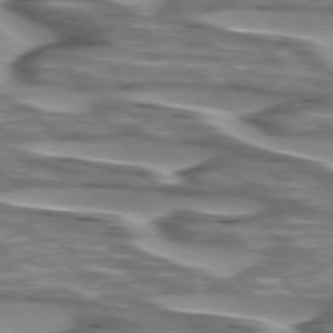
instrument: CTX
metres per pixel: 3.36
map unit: lApd
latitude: 74.5924
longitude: -58.0255
